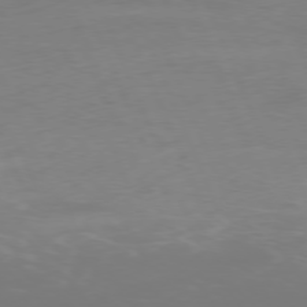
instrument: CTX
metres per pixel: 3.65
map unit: Ap
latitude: -77.1242
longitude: -73.4427
